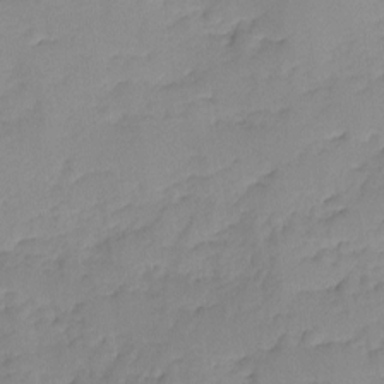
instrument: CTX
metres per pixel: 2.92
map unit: Ave
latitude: -9.3698
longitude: -117.1970
